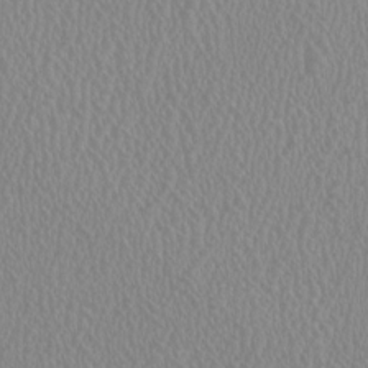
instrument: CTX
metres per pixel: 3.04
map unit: HNhu
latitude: 0.4601
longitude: -0.8191
